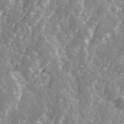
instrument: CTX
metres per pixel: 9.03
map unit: Ave
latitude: 22.0255
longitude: -132.3656
